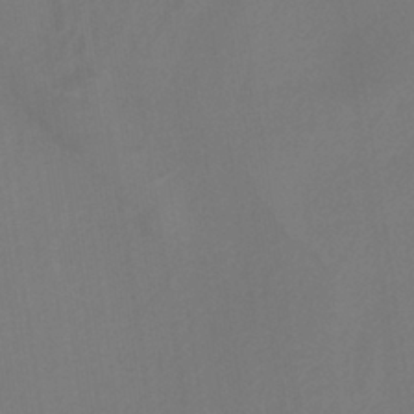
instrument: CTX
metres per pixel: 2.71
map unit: HNb
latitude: -37.6532
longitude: 54.9164
